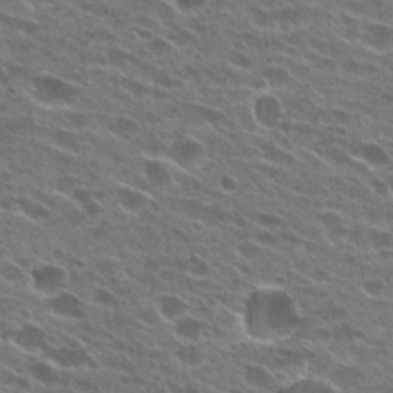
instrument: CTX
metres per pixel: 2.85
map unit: Hto
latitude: 25.6316
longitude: -42.6491
